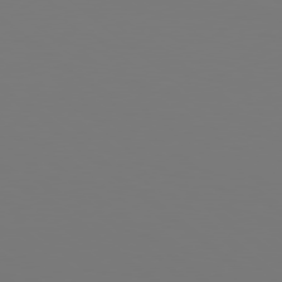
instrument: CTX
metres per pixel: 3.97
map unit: Hpe
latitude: 78.6869
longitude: -174.3656
